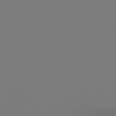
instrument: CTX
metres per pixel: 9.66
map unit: Hpe
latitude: 78.6869
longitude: -128.7624
